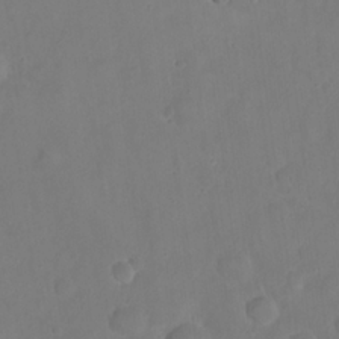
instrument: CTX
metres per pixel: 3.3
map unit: eHh
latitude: 22.1767
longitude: -62.4979
